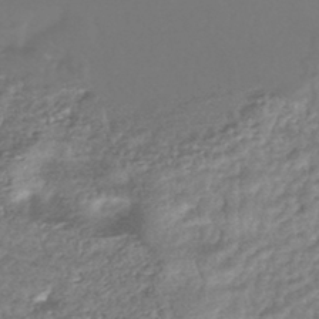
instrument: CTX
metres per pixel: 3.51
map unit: HNhu
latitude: -43.4832
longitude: 93.5966
